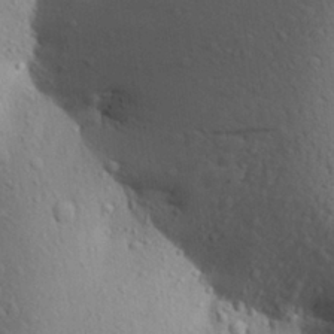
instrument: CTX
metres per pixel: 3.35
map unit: Aa
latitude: 27.5560
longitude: -148.7057
